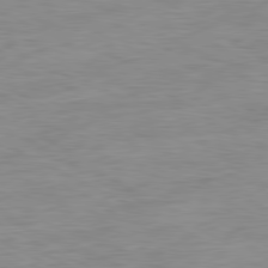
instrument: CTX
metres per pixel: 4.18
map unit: Ap
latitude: -81.7667
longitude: -67.4237
